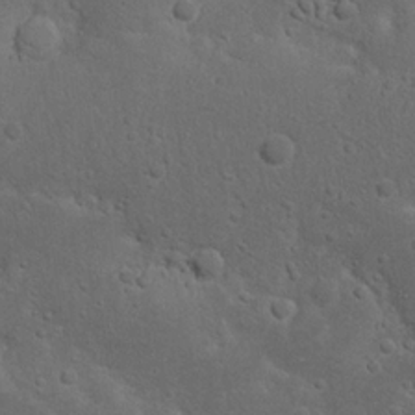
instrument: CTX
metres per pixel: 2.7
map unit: Nhu
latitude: 22.5735
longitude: -71.7072
